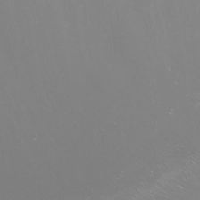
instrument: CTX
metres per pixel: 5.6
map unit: Nhu
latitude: -7.0486
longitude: -78.9892
